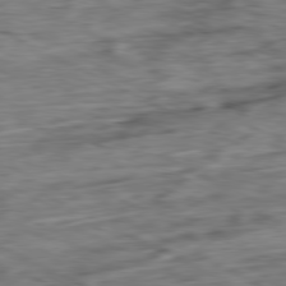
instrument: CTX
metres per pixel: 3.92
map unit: Ap
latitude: -80.8030
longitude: -72.3846
